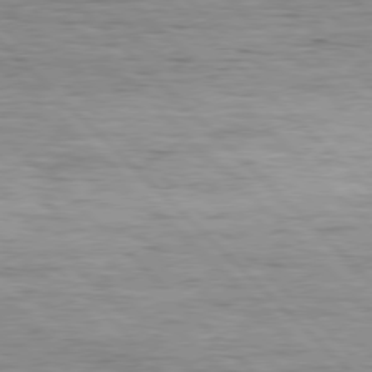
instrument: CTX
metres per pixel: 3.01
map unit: Hpe
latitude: 77.0080
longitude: -127.3293
